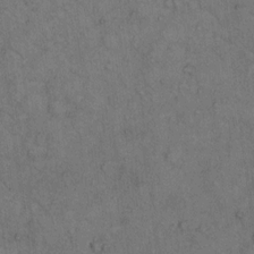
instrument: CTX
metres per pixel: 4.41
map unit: Hto
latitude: 10.9892
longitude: -59.4993
